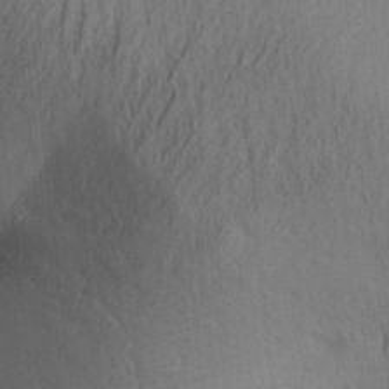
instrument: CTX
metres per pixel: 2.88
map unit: Aa
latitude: 30.0255
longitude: -140.3089
